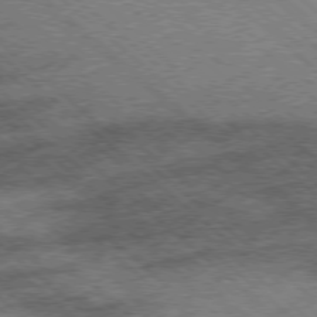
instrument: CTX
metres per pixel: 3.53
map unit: Ap
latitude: -78.4818
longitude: -49.1214
